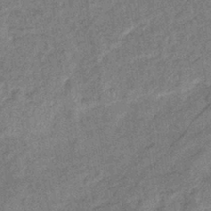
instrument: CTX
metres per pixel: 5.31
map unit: eHb
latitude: -39.1620
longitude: 77.5966
